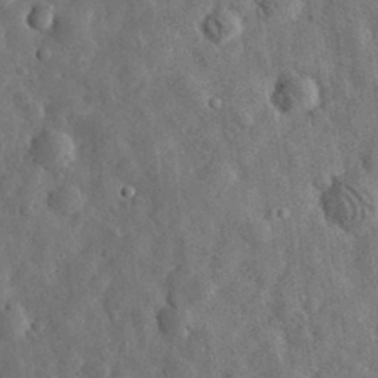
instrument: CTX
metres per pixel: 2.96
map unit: eHh
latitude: 31.5183
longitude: -74.4979
